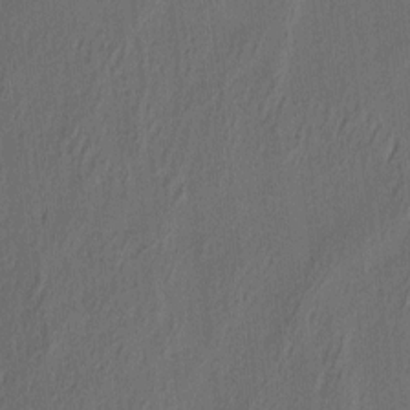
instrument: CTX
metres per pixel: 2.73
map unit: eHh
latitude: 5.3859
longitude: -77.4615
